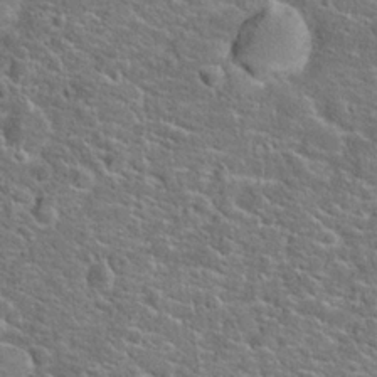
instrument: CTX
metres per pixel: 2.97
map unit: Hto
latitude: 20.5735
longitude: -44.4601
